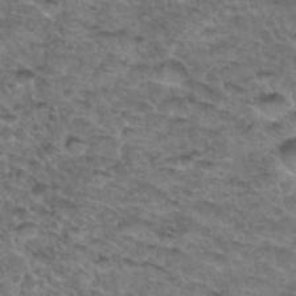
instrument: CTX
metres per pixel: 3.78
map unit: Hto
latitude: 33.4993
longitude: -48.8191
